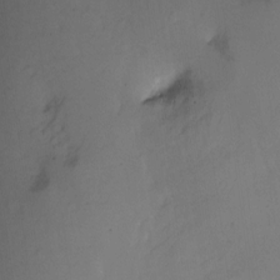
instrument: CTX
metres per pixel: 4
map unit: Ht
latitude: -6.4440
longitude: -20.4979
